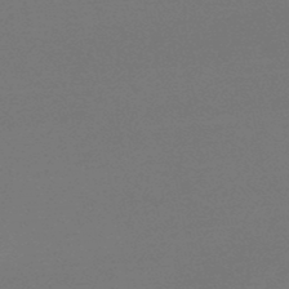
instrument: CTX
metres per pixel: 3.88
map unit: lHb
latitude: -48.5763
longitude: 66.3306
